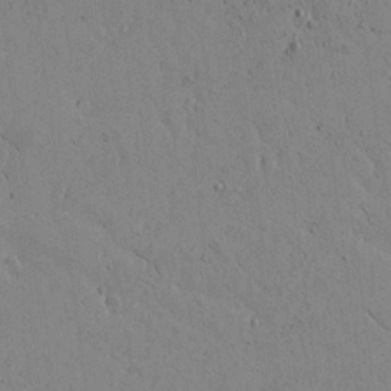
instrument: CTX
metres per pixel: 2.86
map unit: lAvf
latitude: 15.5560
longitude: -125.5749
